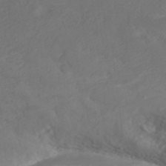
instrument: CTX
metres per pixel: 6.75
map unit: ANa
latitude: 36.2145
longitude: 13.5021
